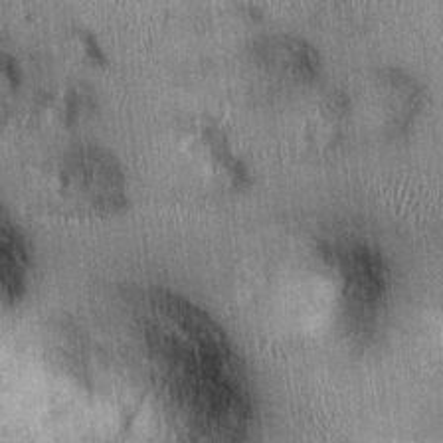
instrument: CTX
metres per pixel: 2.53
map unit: Ht
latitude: -0.4251
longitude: -13.4049
